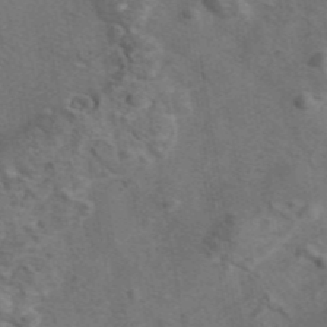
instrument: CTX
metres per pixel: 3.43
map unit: eAb
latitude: 43.3860
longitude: 111.0864
